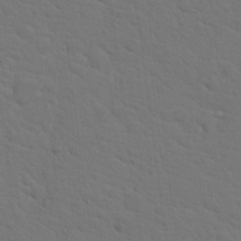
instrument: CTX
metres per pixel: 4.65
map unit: Hto
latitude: 18.7246
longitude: -34.0255
